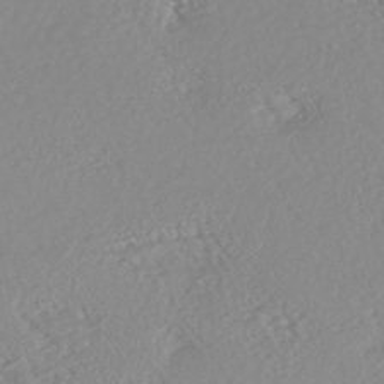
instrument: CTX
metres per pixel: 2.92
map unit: HNhu
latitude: -46.8408
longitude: 104.7085
